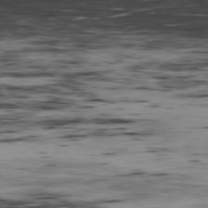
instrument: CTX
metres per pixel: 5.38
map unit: Hpe
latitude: -79.0108
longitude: 12.8408
